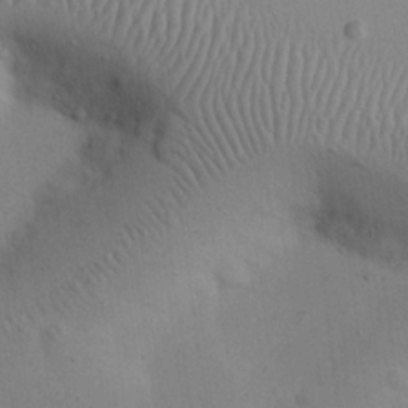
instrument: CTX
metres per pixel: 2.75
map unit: eHh
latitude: 24.3656
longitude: -69.9906
